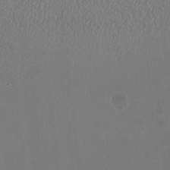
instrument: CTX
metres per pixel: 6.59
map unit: HNhu
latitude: -3.0486
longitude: -1.3859
